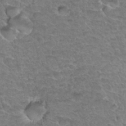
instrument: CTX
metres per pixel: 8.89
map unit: Hto
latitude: 34.3467
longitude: -46.5168
